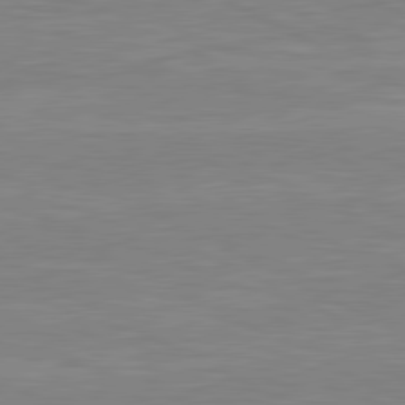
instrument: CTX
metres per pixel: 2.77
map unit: lApd
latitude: 80.7624
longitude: 170.2362
